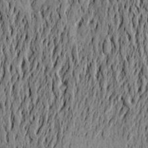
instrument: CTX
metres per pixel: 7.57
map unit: Aa
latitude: 20.9136
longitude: -149.5749
